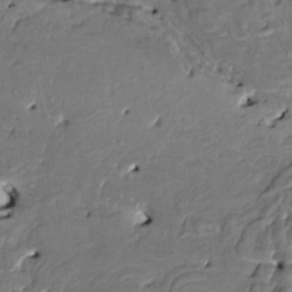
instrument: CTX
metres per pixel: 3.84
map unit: HNhu
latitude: 4.6868
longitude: -5.7450
